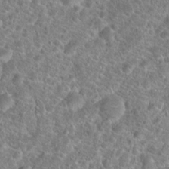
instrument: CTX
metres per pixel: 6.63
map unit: Hto
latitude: 18.1577
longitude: -41.0647
